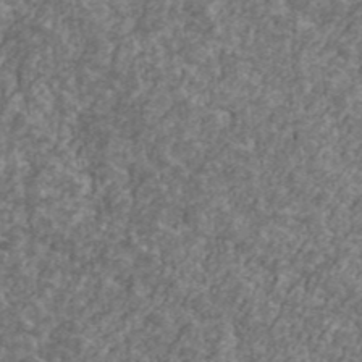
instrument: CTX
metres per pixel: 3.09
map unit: Ave
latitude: 41.7449
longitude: -111.2159
